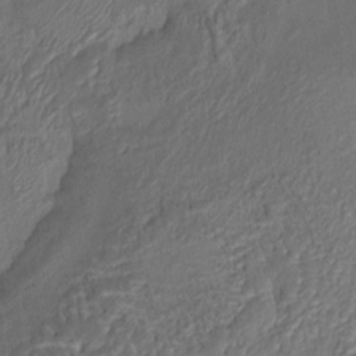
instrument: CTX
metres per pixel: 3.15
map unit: HNhu
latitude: 6.5735
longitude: -0.0633
